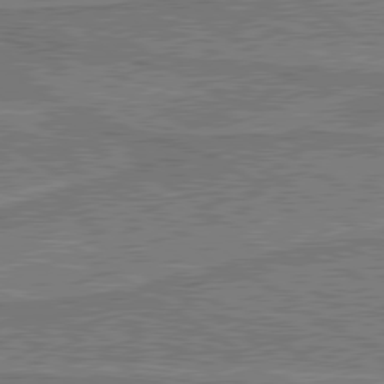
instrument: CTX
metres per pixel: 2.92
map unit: lApd
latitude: 79.9528
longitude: 169.7099
